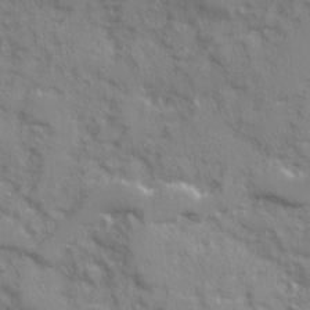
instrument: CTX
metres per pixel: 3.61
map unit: Ave
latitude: 12.1578
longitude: -101.8394
